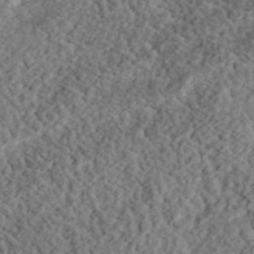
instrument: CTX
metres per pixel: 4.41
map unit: eHh
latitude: 36.6680
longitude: -79.2726
